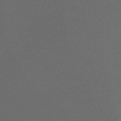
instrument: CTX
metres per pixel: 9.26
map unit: HNhu
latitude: -43.4454
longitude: 101.2375
